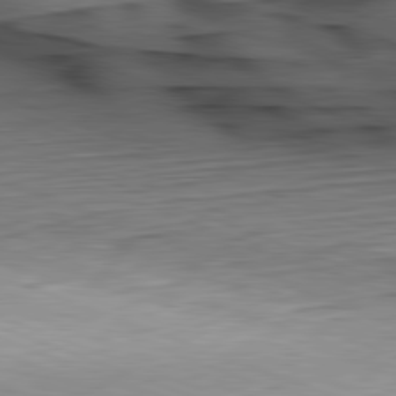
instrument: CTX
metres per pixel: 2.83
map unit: Hpe
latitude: -82.3873
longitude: 12.8786
